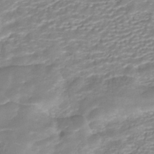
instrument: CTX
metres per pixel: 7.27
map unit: ANa
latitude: -41.3132
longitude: 104.5762
